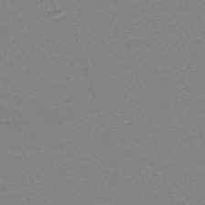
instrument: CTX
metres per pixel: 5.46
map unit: eHh
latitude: -62.2550
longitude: 52.2361
